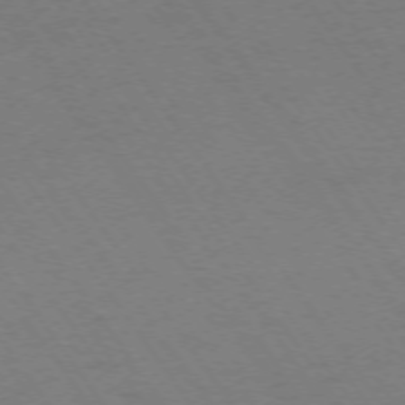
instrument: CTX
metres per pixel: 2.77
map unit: Ap
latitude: -74.3118
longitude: -70.8002
